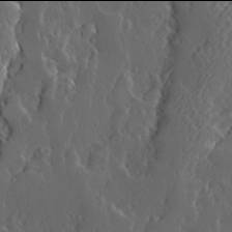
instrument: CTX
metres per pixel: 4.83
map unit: Ave
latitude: 13.9906
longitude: -136.5924
